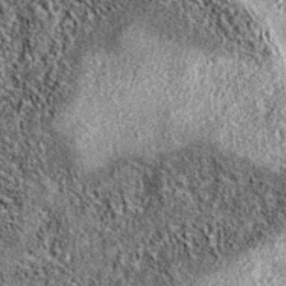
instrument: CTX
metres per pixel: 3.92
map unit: eAb
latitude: 37.1970
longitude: 106.1228
